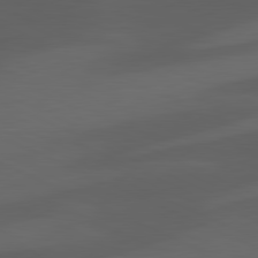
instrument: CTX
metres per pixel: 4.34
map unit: lApd
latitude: 81.3482
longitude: 122.7841
